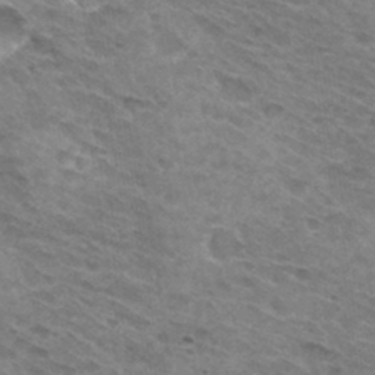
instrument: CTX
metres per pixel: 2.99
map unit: Hto
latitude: 31.7828
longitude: -46.5168
